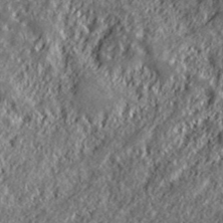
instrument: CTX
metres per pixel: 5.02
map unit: lHvf
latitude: 39.4615
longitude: -88.4412
